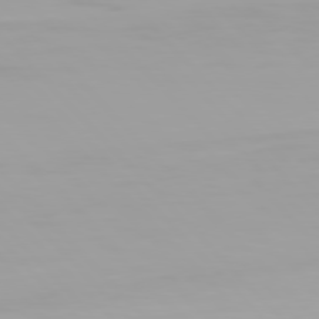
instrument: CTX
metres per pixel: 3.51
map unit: Hpe
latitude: 77.2726
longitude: -172.3656
